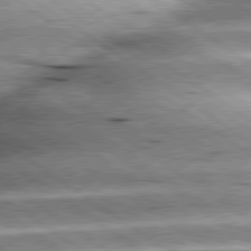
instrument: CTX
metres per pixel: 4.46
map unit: lApd
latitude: 79.9717
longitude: -140.9324
